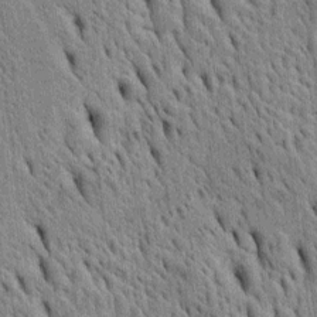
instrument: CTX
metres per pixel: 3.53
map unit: Htu
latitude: -4.3117
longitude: 152.3873
